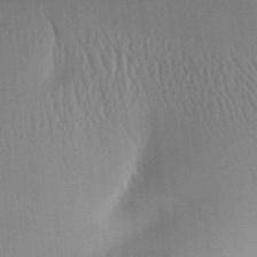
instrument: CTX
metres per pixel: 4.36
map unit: Aa
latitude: 31.7450
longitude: -142.0633
